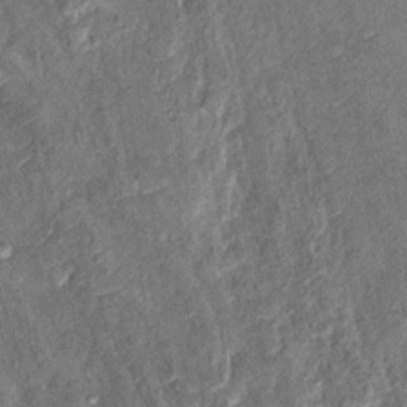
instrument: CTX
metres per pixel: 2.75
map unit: Hto
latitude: 11.0459
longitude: -36.7435
